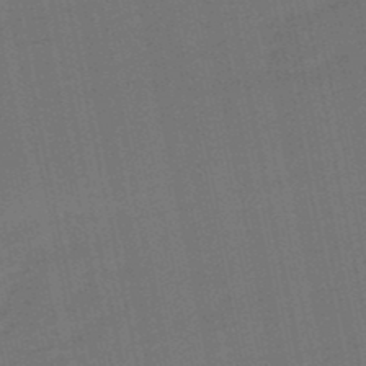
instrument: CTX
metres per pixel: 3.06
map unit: eHb
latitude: -49.9556
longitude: 78.4251
